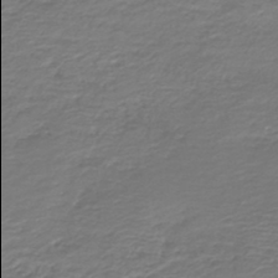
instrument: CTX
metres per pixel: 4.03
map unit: HNb
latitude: -42.4628
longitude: 50.0094
